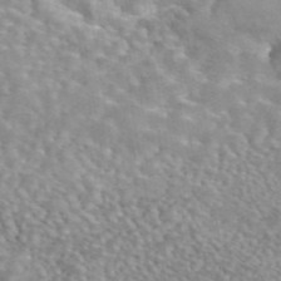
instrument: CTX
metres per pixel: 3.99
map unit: eAb
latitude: 44.6868
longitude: 109.4076
